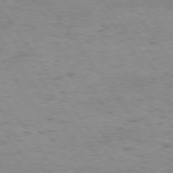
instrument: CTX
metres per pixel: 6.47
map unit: Hpe
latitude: 75.1970
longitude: -142.7813
